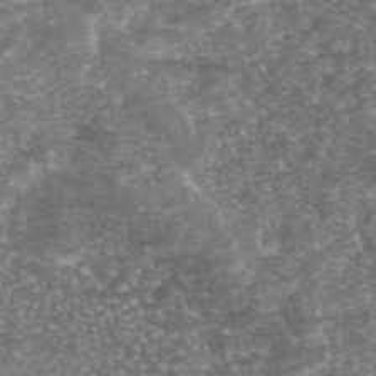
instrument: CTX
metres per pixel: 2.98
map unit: eAb
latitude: 46.5546
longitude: 123.5210
